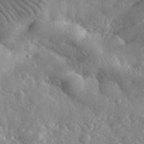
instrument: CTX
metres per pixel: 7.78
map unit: lHvf
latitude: 32.7624
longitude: -86.2333
